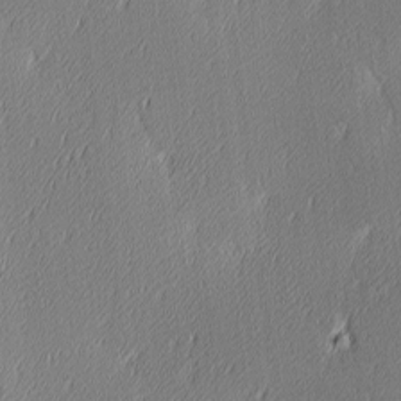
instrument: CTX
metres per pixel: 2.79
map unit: Ave
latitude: 3.1781
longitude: -113.4426
